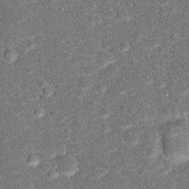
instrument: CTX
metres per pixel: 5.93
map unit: Hto
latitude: 17.0836
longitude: -42.4034
